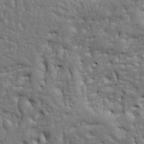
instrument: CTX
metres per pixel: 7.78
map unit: Ht
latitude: 9.7639
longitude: -76.7624
